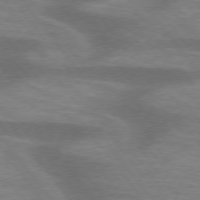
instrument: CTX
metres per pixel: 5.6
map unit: lApd
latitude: 75.3482
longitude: -57.4426
